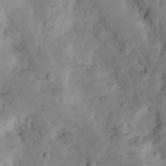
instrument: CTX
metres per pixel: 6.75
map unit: Nhu
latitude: 8.6680
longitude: -22.7246
